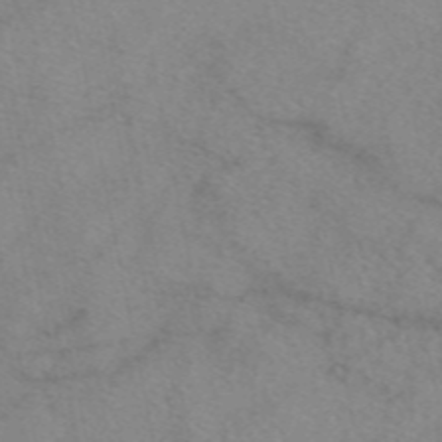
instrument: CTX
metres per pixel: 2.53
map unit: eAb
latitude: 48.7057
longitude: 111.4454
